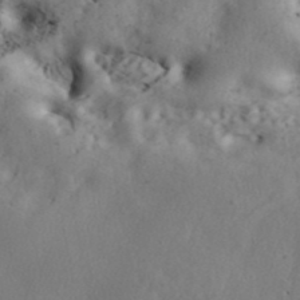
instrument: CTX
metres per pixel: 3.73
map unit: ANa
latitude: 42.7057
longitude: 50.3873
